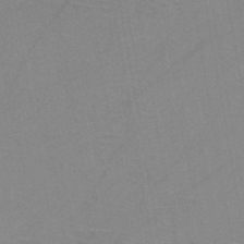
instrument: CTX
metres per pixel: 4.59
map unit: HNb
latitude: -45.3510
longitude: -40.8191
